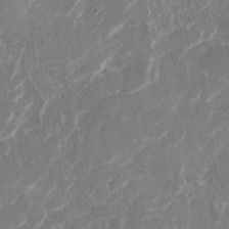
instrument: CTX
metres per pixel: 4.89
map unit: Nhu
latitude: -29.7289
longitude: -71.4048
